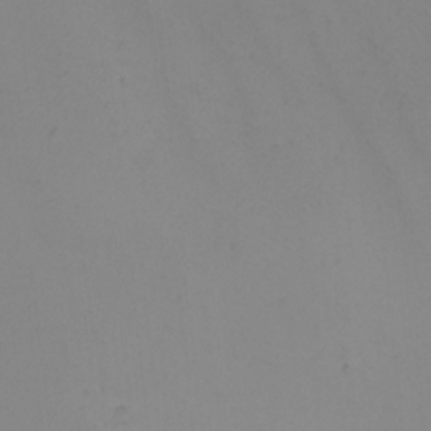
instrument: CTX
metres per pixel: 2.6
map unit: Nhu
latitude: -5.2376
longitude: -95.1403
